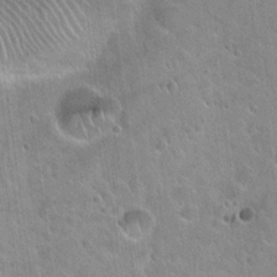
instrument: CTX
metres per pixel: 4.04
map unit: Hto
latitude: 21.7828
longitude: -53.9528
